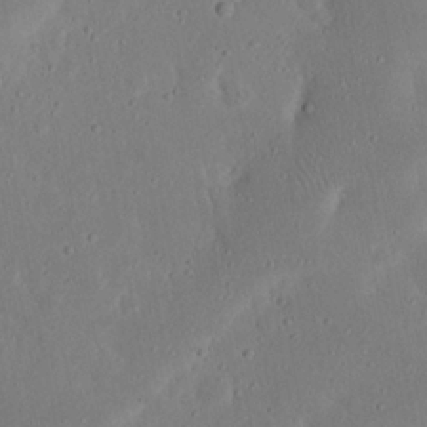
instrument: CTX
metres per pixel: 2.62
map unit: Nhu
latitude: 23.0080
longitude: -72.6869
